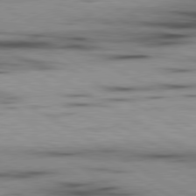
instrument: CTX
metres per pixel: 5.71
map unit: lApd
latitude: 80.1011
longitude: 157.5399
